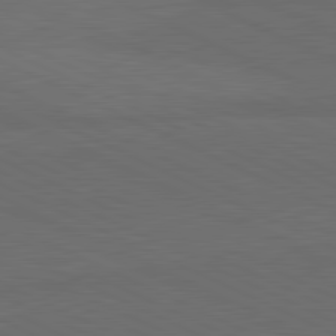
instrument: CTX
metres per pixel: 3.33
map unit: lApd
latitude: 81.4426
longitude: 148.5952
